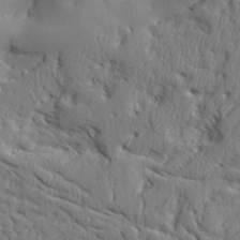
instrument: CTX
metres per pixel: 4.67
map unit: Aa
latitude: 25.3103
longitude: -129.8016
